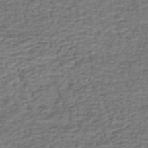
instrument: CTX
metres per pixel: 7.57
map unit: HNhu
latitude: -42.8785
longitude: 101.4265
